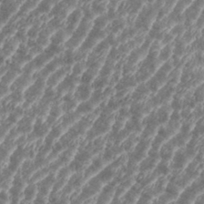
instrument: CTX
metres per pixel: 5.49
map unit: eHh
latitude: 35.6694
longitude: -135.8016
